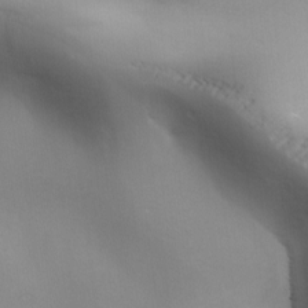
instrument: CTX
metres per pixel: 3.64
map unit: lAa
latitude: -6.5762
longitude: -121.9150
